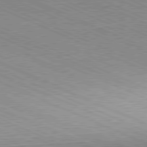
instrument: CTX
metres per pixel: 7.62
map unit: Hpe
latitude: -81.7100
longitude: 11.3510
